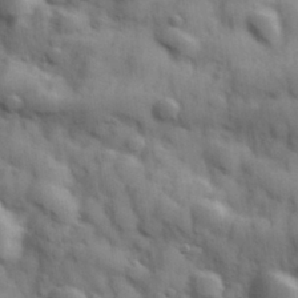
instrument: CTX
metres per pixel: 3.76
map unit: Hve
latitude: 31.4616
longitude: 150.7652
